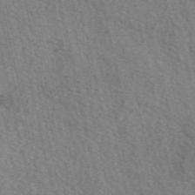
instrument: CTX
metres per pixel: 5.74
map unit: eAb
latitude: 50.3656
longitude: 113.9367
